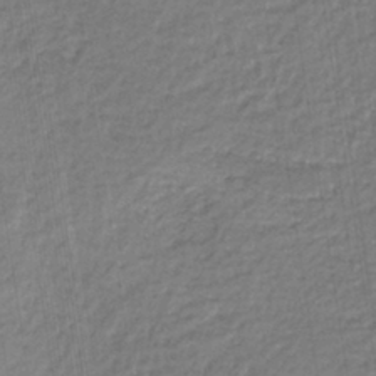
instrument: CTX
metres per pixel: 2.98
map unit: eAb
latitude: -39.6533
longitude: 52.2361
